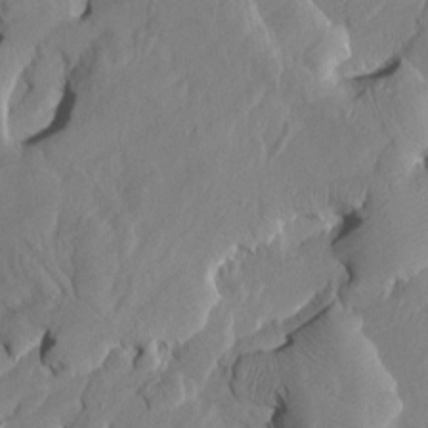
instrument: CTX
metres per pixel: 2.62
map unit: Htu
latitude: -8.2172
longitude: 177.8233
